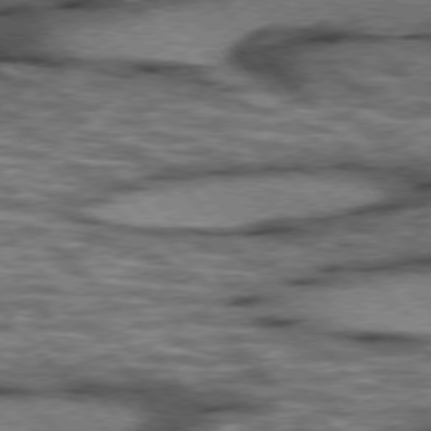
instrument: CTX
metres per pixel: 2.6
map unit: lApd
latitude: 75.8205
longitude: -49.1781
